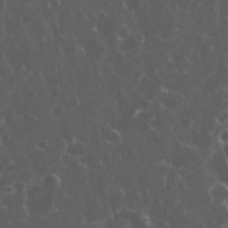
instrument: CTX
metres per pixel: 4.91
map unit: eHh
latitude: 33.5749
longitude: -61.8016
